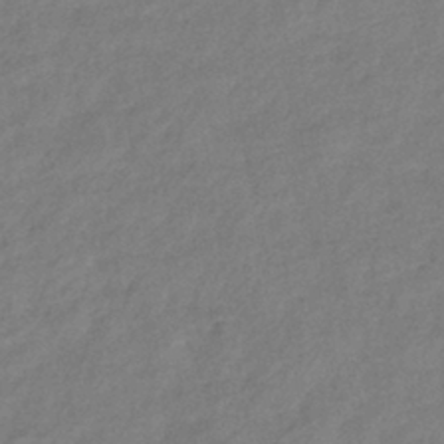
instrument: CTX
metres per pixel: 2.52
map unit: eHb
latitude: -39.2187
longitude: 81.4077
